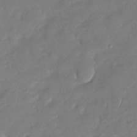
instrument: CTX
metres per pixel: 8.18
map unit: Nhu
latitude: -29.2376
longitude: -60.9891
